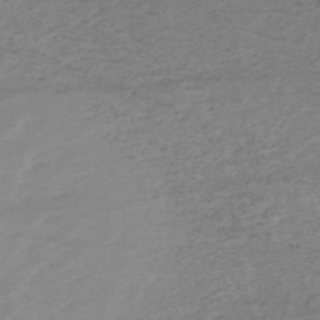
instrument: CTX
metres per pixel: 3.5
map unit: HNb
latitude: -54.3873
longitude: -43.9528
